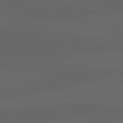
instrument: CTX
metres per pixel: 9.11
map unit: lApd
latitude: 83.1025
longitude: -136.9703
